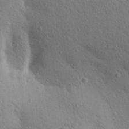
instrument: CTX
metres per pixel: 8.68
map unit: Aa
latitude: 26.0822
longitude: -148.9514
